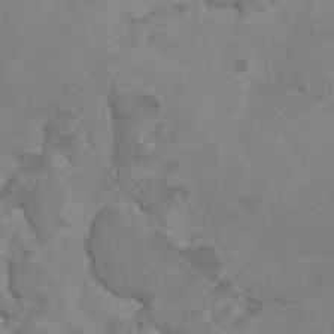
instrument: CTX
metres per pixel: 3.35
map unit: HNhu
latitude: 3.3104
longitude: -1.7638
